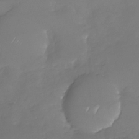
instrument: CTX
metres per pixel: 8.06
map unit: Nhu
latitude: -29.5021
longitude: -63.7072
